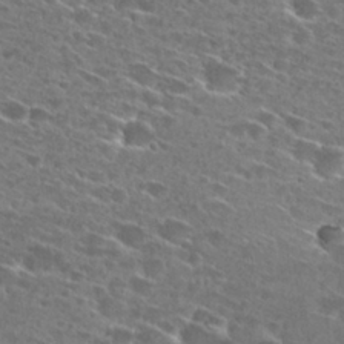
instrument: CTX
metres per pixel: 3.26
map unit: Hto
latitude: 27.4804
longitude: -46.4601
